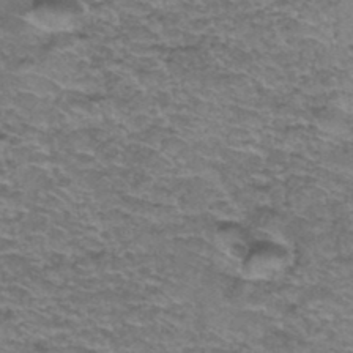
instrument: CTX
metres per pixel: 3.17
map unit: Hto
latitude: 37.1403
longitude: -42.7246
